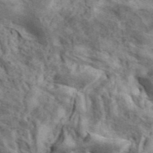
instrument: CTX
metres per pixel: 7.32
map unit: ANa
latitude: 41.5182
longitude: 16.2551
